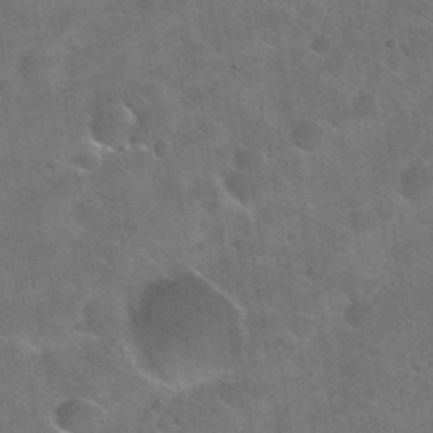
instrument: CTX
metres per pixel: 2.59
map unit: Nhu
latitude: 31.3104
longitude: -53.6316
